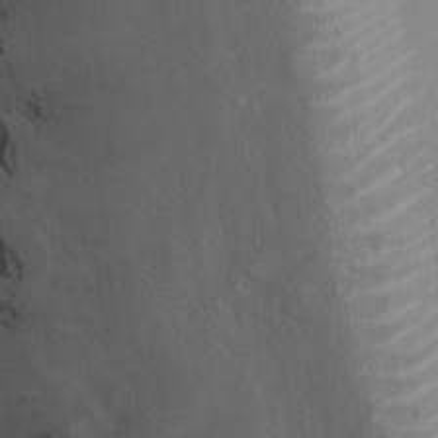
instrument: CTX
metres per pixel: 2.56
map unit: Ht
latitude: 12.8947
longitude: -41.4237
